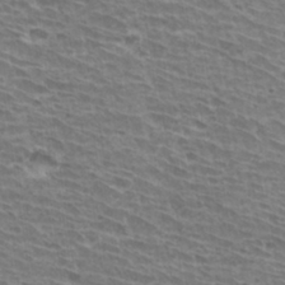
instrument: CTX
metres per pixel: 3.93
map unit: Hto
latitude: 31.1970
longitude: -41.7260
